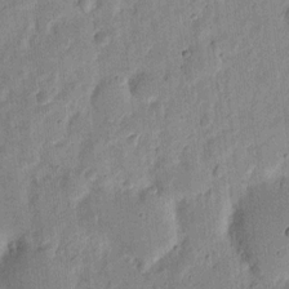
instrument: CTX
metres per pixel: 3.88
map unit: eHh
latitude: 7.5560
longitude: -71.3859
